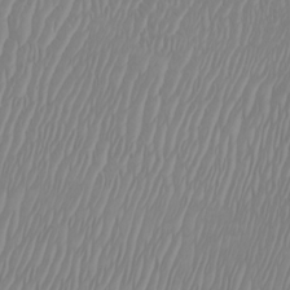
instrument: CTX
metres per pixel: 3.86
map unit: Htu
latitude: -7.1998
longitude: -70.1956
